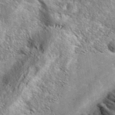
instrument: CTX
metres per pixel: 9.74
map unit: ANa
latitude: 39.5182
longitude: -90.9703
